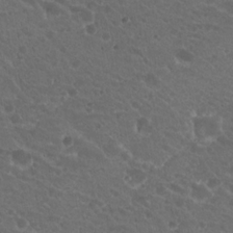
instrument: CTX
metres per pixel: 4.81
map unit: Hto
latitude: 19.8772
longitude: -34.1955
